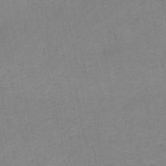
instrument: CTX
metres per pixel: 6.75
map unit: HNb
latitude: -50.5196
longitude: -40.1388
